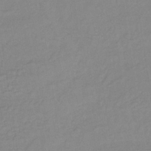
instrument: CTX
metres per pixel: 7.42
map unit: lHb
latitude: -37.1809
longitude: 68.9730
